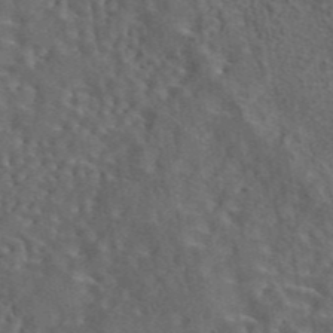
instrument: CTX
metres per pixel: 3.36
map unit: eAb
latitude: 43.9717
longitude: 110.9352
